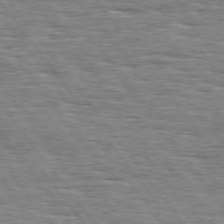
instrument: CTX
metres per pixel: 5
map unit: Hpe
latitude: 74.8002
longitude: -138.9892
